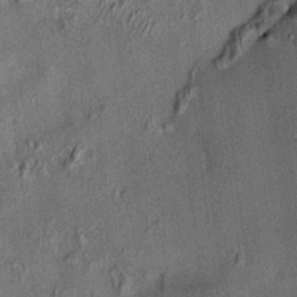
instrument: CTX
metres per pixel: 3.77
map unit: HNhu
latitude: 11.8961
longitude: 10.6519
